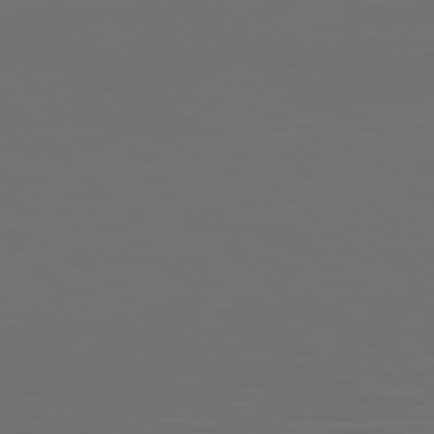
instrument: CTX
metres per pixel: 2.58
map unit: Hpe
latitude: 77.8961
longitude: -169.2726
